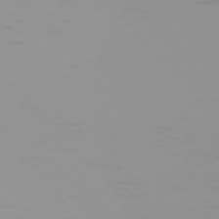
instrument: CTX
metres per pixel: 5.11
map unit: Ap
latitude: -77.4832
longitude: -72.2901
